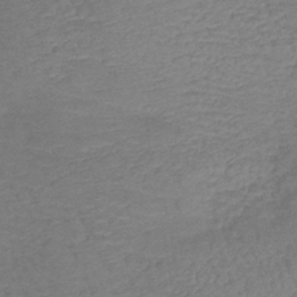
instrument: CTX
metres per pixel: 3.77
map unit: lHb
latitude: -42.9352
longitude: 80.9542
